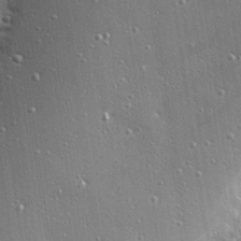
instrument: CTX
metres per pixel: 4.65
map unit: Hve
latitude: 28.1011
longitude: -90.5735
